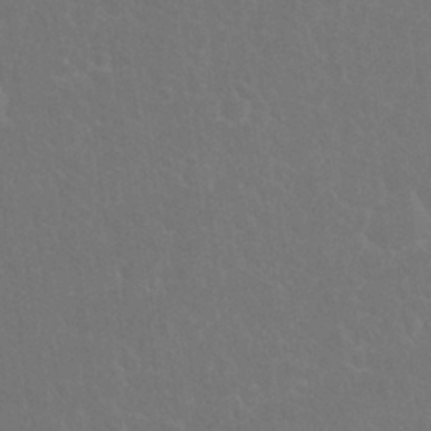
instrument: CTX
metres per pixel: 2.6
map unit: Nhu
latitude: 26.6869
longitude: -51.9339
